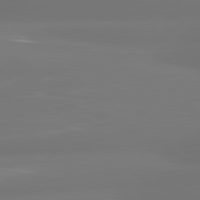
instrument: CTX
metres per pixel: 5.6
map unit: lApd
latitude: 81.0647
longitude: -164.6113
